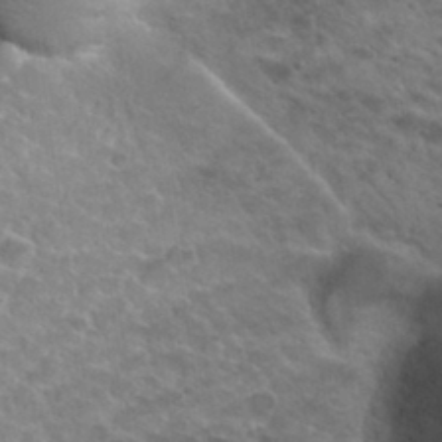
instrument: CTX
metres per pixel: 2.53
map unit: Hto
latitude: 32.4790
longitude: -50.0444
